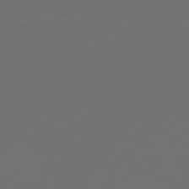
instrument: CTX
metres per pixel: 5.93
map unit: Hpe
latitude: 75.3671
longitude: -128.9325
